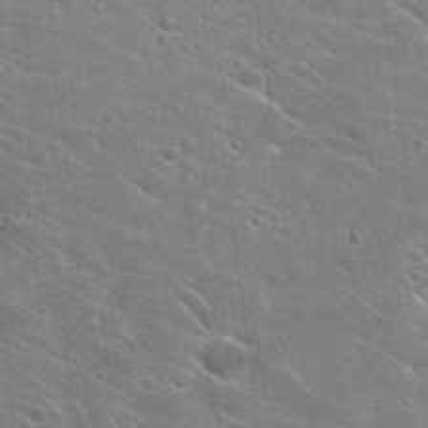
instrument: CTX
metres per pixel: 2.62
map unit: Hto
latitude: 27.4804
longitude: -45.1025
